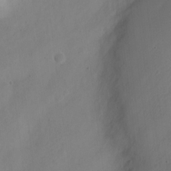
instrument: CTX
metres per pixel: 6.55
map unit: Nve
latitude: -22.7086
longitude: 106.2551
